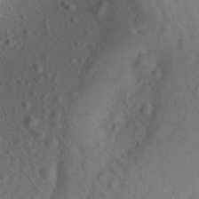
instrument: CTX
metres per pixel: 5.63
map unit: Aa
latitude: 12.9325
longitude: -140.4790
